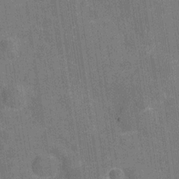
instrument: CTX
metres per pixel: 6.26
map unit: Hve
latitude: -29.0298
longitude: 92.4251
